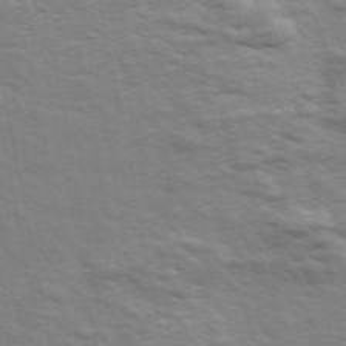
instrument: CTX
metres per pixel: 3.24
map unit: ANa
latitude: 48.9514
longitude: -75.0270
